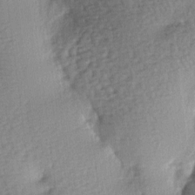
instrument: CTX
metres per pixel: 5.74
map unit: lAa
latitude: -6.9919
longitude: -126.6302
